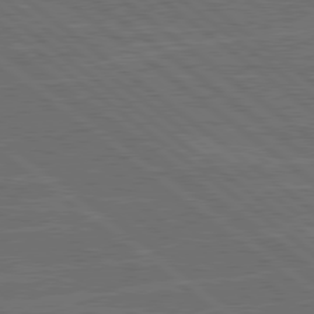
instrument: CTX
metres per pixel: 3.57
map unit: lApd
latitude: 79.2537
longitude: -123.7072
